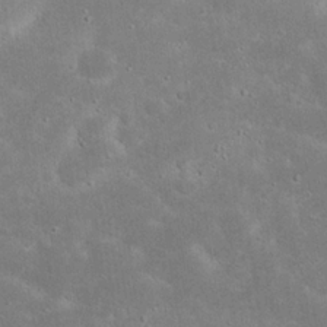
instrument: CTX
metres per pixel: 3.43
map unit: Nhu
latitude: 23.7450
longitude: -71.4804
